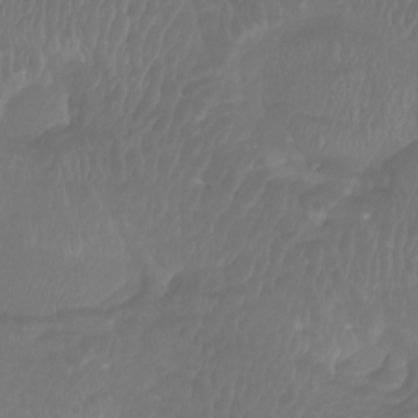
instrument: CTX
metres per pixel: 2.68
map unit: Nhu
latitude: -8.3117
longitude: -80.5168
